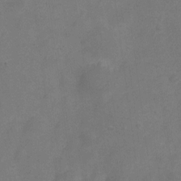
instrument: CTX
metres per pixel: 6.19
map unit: Nve
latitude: -24.3873
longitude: 107.6722
